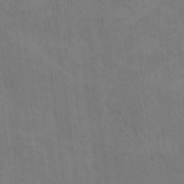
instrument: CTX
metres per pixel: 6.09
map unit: Htu
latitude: 2.3089
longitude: 148.6897
